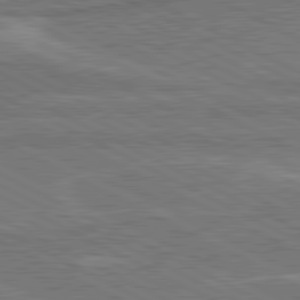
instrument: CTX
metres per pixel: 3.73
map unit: lApd
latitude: 80.9892
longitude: 141.4454
